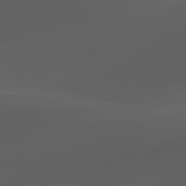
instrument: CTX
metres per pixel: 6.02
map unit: lApd
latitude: 80.1956
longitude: -89.1215
